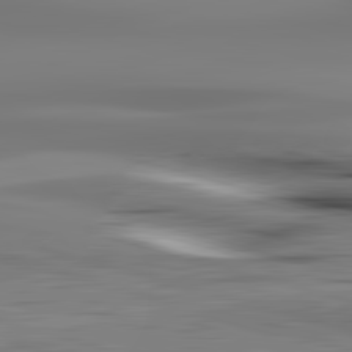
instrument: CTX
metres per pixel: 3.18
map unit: lApd
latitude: 83.1403
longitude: -130.2145
